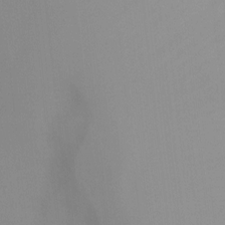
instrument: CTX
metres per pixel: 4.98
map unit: Nhu
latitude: 3.4993
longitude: -25.3859
